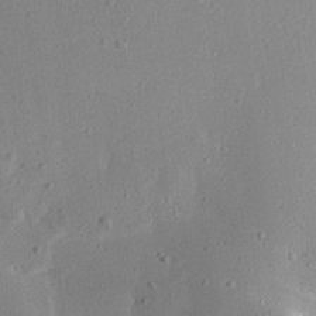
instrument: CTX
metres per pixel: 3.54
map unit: Aa
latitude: 12.9136
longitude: -140.2144
